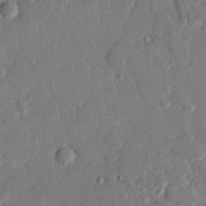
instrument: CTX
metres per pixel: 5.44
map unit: eHh
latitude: 25.7071
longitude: -81.0080
